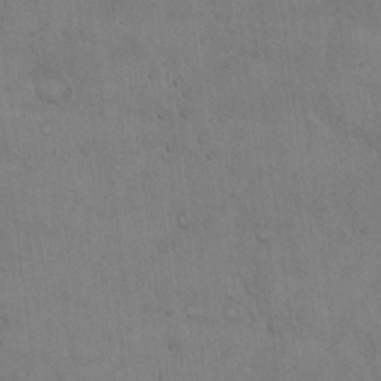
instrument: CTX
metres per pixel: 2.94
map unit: Hto
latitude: 17.4237
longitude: -59.8961
